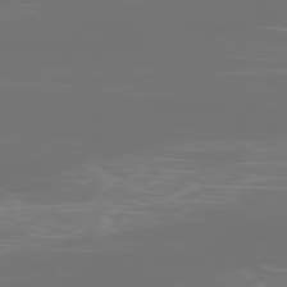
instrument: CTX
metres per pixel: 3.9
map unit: Ap
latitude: -78.8975
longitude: -72.0444
